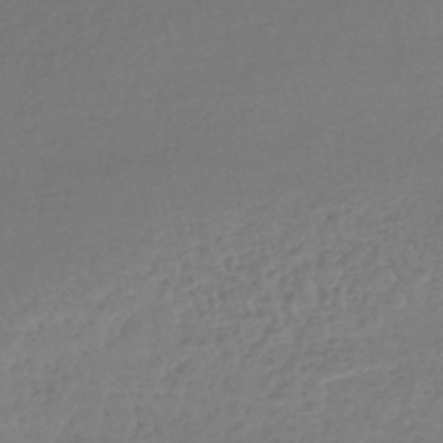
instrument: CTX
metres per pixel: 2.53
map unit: lHb
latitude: -42.4628
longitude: 68.7652
